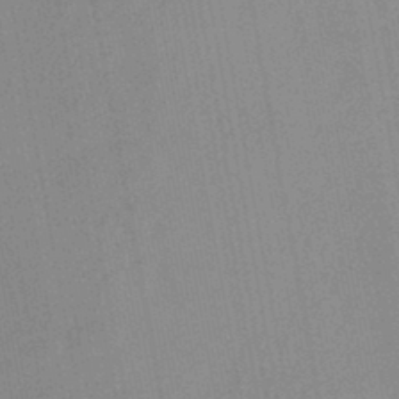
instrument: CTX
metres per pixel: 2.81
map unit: eHb
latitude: -44.0094
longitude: 86.1795
